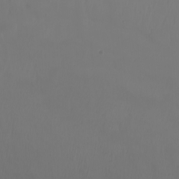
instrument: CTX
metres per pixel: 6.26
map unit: Nhu
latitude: -7.2565
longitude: -83.8016
